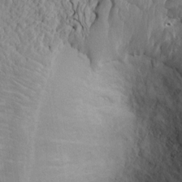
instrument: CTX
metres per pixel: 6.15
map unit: Ht
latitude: -2.9919
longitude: -15.0648
